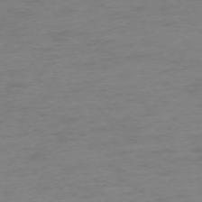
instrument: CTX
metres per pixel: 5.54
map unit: Ap
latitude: -75.0487
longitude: -72.9892
